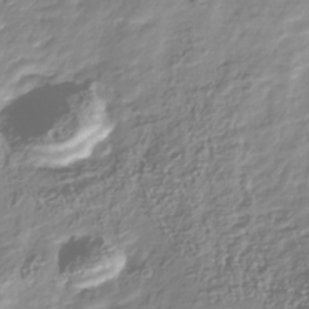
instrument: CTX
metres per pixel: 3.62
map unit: Nhu
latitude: -40.3117
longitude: -82.7813
